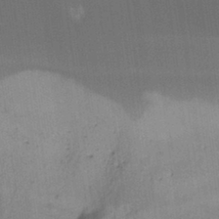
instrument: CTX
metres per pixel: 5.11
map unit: Hto
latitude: -6.6707
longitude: -49.6316
